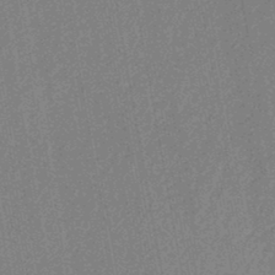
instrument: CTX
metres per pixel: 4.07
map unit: lHb
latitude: -44.8786
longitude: 74.6330
